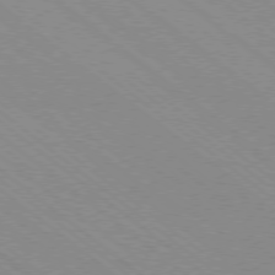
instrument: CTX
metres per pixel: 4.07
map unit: Ap
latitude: -78.8030
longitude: -64.8380
